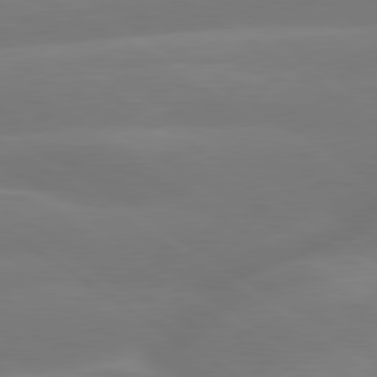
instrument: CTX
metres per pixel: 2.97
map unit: lApd
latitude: 79.6883
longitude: -149.7639
